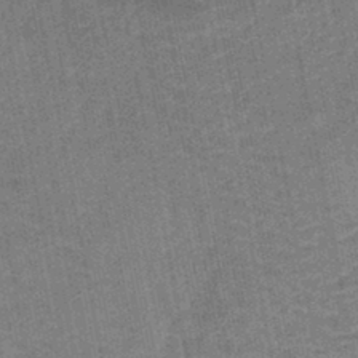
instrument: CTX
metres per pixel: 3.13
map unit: lHb
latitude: -43.1998
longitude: 80.8408
